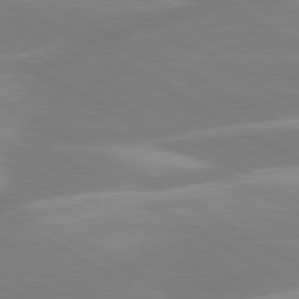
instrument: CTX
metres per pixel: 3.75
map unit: lApd
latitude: 80.1767
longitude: -134.0255
